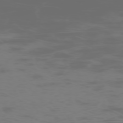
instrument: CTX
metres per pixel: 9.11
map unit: Hpe
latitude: -73.2565
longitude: 5.3698
